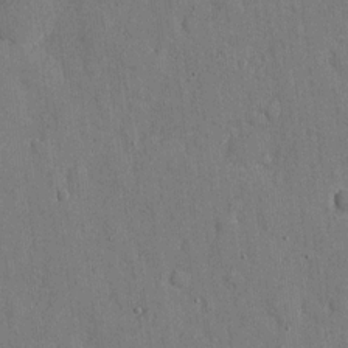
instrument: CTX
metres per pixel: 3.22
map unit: eHh
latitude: 8.9892
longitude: -69.4427
